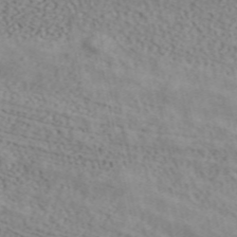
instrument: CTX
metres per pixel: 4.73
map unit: ANa
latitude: 41.2914
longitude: 34.1984
